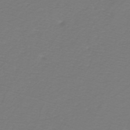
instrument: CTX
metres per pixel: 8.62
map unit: eHh
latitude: -42.9919
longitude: -33.2537
